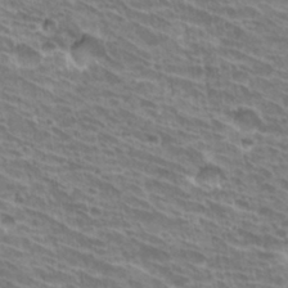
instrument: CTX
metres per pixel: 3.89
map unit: Hto
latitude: 31.2159
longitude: -41.9528
